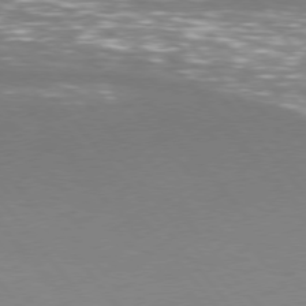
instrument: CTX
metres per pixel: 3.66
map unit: Hpe
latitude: 75.4238
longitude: -144.8947
